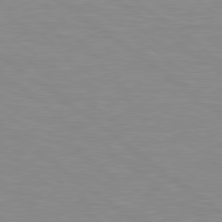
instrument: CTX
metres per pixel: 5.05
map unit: lApd
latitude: 79.1781
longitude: -89.8017
